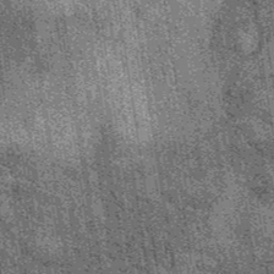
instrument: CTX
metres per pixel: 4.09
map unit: eAb
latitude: 39.2159
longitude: 107.5777
